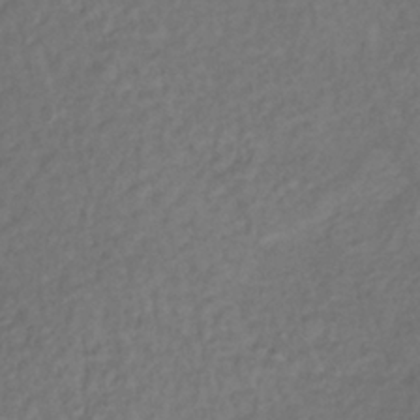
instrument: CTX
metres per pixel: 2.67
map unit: lHb
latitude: -38.6708
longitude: 70.1228
